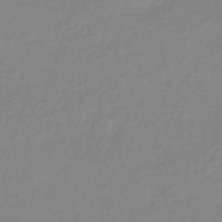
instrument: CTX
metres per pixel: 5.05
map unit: eHb
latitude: -46.3306
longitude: 86.1606
